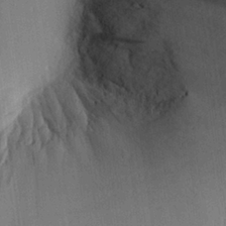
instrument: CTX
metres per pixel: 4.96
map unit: Aa
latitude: 25.7071
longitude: -134.4223
